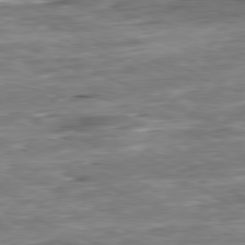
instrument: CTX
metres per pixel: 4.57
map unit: Ap
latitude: -81.4455
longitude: -86.5923
